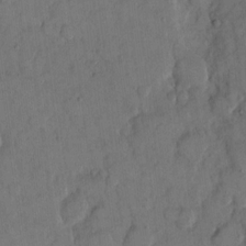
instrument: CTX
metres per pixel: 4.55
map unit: eHh
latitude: 14.2901
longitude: -67.9906
